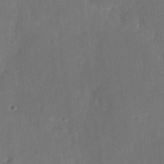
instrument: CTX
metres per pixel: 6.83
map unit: eHh
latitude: 6.7435
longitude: -66.7246
